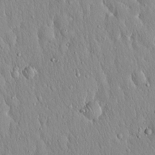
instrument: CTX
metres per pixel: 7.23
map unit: Hto
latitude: 17.1403
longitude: -58.0822
